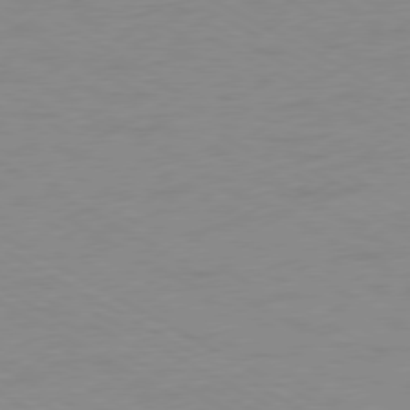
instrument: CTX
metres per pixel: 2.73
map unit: Ap
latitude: -77.5966
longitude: -73.8017
